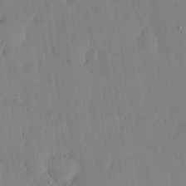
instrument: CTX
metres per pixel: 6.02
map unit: lHvf
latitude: 18.1011
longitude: -116.1578
